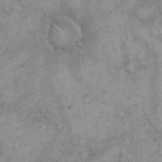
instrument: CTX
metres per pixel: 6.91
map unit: eHh
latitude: 18.6490
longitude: -61.1403
